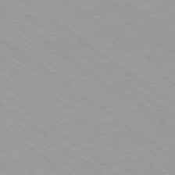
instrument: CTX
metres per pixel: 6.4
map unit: Ap
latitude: -79.1431
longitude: -99.7071
